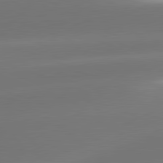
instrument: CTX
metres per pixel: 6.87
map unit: lApd
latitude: 81.6127
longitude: -163.4238
